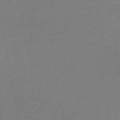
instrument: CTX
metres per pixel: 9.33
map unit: HNb
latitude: -47.5021
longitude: -39.8394
